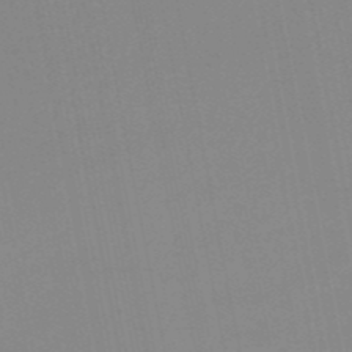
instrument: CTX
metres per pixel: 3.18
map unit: HNb
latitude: -51.3132
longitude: -51.0080
